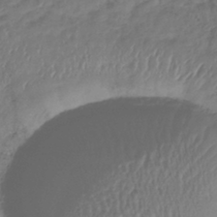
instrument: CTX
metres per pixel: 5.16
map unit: lHb
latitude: -39.5021
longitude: 68.1794
